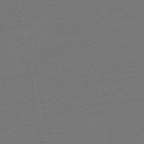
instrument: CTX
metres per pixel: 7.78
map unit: lHb
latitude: -49.4644
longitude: 83.1053
